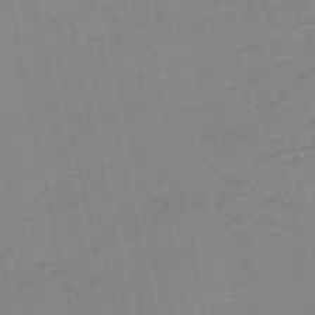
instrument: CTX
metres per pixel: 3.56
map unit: HNb
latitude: -51.2754
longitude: -50.6868
